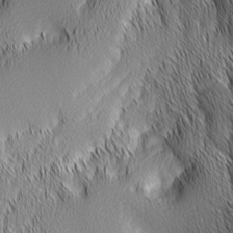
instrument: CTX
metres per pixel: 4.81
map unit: Nhu
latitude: -6.7841
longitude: -151.7827
